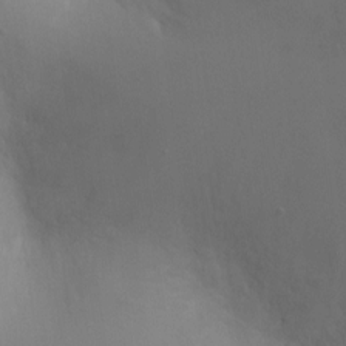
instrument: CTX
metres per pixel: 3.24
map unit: Ht
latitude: -5.4265
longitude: -25.2159
